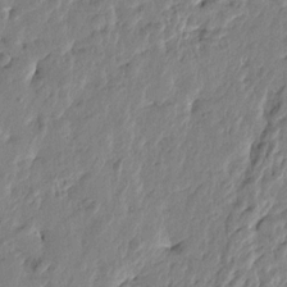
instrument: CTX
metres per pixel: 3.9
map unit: Htu
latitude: -1.7289
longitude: -179.3482
